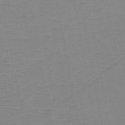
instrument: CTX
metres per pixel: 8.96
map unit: HNb
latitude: -47.0297
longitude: -40.6868
